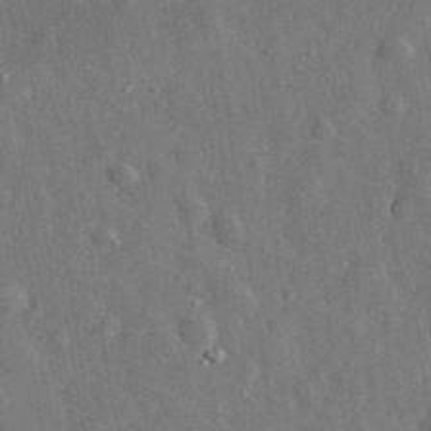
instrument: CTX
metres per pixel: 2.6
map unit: eHh
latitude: 31.6694
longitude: -77.9528
